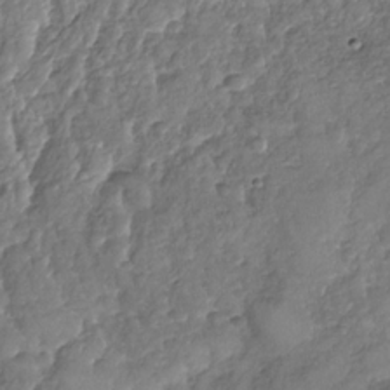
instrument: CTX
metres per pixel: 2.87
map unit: Nhu
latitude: -31.0108
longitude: -59.8772
